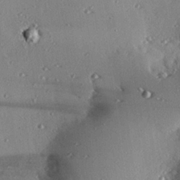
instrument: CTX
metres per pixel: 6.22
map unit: eHh
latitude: 23.3104
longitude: -90.1200
